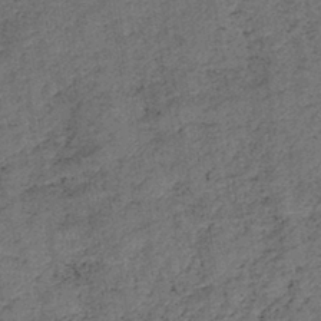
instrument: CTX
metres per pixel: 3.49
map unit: eHb
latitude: -39.4266
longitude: 77.8611
